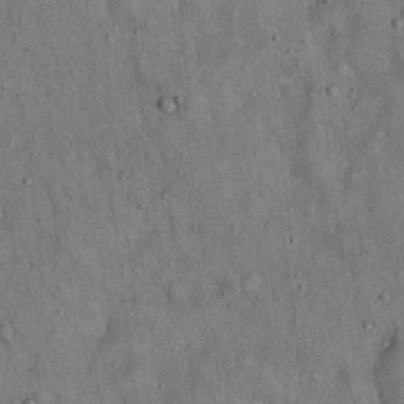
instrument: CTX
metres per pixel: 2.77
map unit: Hto
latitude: 15.1026
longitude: -58.8758
